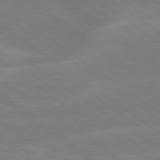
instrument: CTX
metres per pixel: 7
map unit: lApd
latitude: 79.2726
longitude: -142.2901
